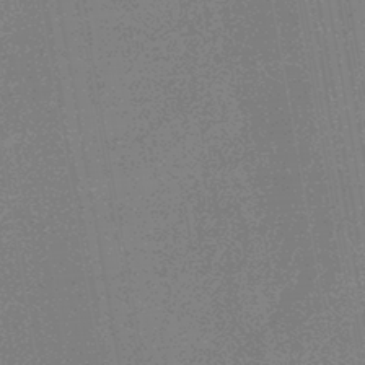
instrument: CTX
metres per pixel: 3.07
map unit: HNhu
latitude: -43.0486
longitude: 99.3321
